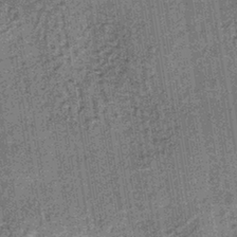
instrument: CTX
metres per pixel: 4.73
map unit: lHb
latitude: -38.4629
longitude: 64.3118
